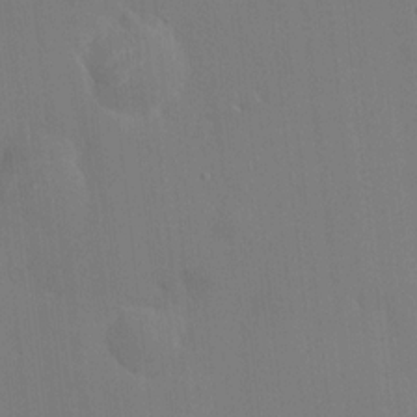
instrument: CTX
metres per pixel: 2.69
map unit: HNhu
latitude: 7.3482
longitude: 3.8422
